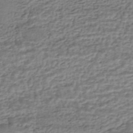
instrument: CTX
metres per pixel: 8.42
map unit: HNhu
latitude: -43.7288
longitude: 105.6722
